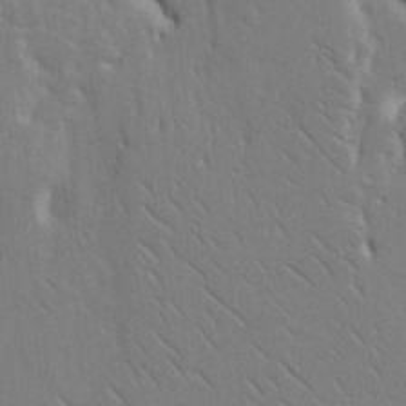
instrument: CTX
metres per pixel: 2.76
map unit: Ht
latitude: 9.4427
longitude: -77.0647
